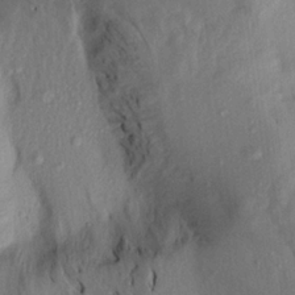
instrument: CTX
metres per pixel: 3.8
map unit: Aa
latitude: 19.7827
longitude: -146.8758
